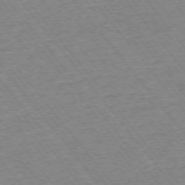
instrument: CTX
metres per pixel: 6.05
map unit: Ap
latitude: -75.3321
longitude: -87.2726
